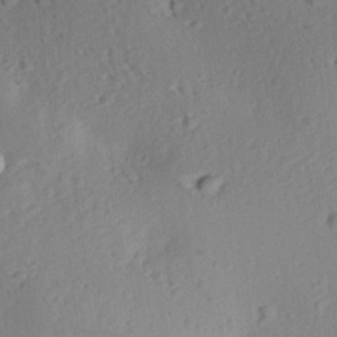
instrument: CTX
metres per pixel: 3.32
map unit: Aa
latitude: 12.5735
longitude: -143.3104
